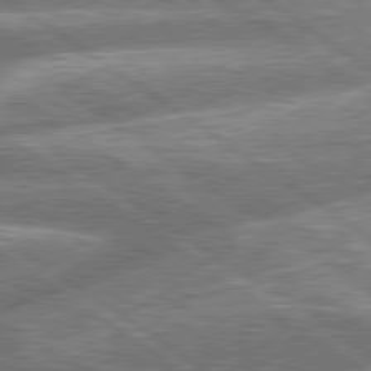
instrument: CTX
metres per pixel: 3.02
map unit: lApd
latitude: 79.8584
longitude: -158.9514
